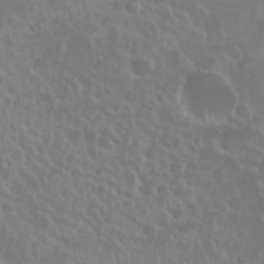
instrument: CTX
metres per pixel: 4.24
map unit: Nhu
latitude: 28.1955
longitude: -61.6694
